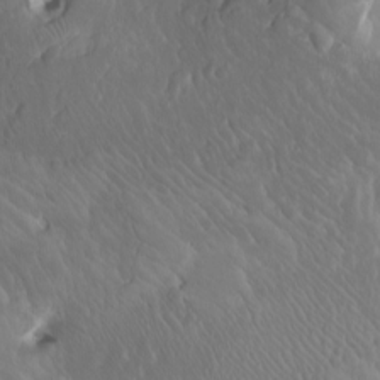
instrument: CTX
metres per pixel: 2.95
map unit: Htu
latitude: -7.2376
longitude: -71.2537
